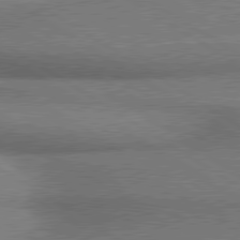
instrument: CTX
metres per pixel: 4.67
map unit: lApd
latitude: 80.2711
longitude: 164.9542
